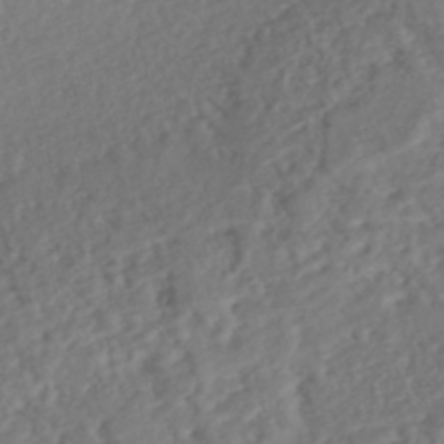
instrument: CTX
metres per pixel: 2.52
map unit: Nhe
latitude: -46.9919
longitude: -172.4223
